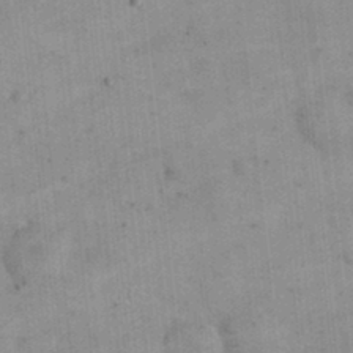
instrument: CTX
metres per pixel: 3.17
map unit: eHh
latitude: 24.5545
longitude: -65.3671
